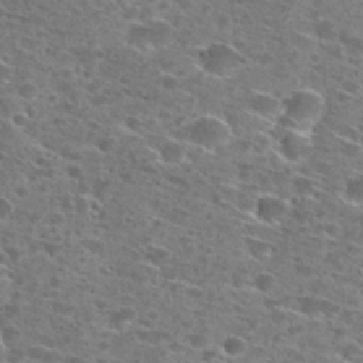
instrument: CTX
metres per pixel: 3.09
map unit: Hto
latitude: 27.6505
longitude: -46.5168
